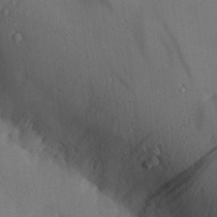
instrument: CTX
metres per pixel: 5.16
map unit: Hve
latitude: 26.3845
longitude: -91.9906
